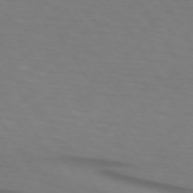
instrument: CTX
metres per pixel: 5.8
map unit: lApd
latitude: 73.4238
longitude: -75.0270
